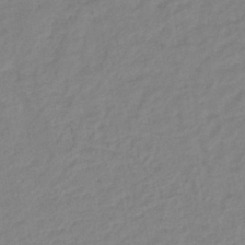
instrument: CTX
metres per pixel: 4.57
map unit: lHb
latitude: -40.5007
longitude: 74.3873
